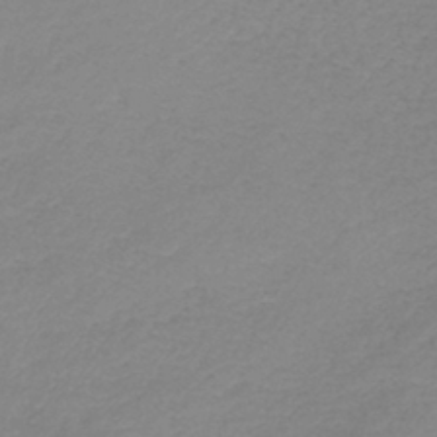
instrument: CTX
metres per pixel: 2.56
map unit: lHb
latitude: -41.4265
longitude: 74.0661
